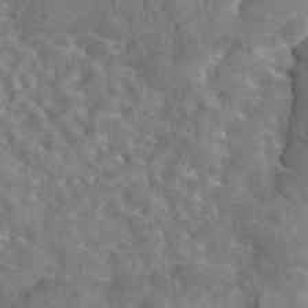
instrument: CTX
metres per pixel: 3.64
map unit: eAb
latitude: 44.6301
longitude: 110.7652
